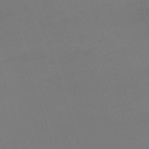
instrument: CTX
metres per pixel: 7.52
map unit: eHh
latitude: -63.3131
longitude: 51.3699
